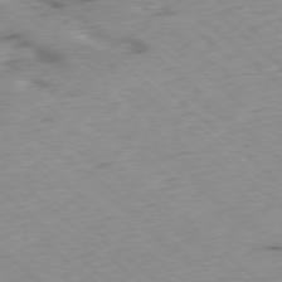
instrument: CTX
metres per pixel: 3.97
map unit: Ap
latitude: -78.1416
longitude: -60.3845
